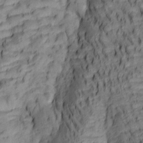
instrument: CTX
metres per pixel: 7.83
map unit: lAa
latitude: 5.9150
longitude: -116.2145
